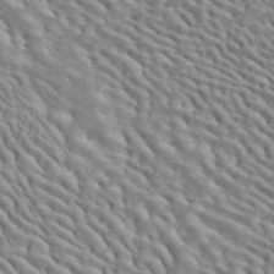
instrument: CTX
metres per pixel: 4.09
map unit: ANa
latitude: 42.7057
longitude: 14.5763
